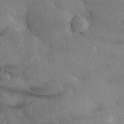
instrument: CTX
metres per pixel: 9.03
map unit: eHh
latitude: 30.4979
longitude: -79.9528
